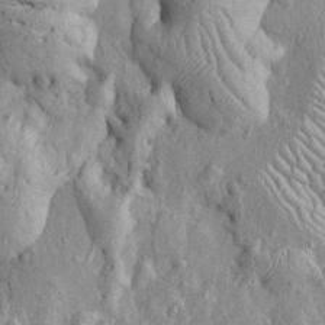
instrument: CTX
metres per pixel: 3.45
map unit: Htu
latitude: -6.5007
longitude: 153.7099
